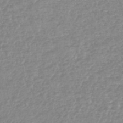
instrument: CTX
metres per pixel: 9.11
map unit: lHb
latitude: -44.0661
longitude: 71.9178
